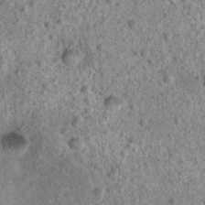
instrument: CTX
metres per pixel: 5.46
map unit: Hto
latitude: 18.3845
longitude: -42.6868
